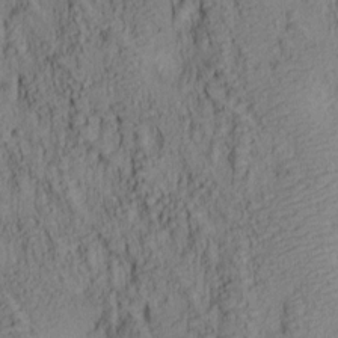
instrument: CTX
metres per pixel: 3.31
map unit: lAa
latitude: 6.4979
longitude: -114.8568
